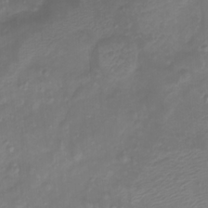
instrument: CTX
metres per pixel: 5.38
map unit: Htu
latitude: 3.0647
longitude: -21.9150
